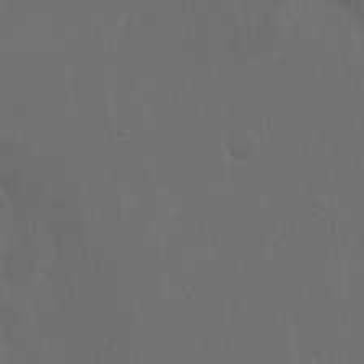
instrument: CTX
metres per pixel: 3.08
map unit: eHh
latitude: 19.1025
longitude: -66.1955
